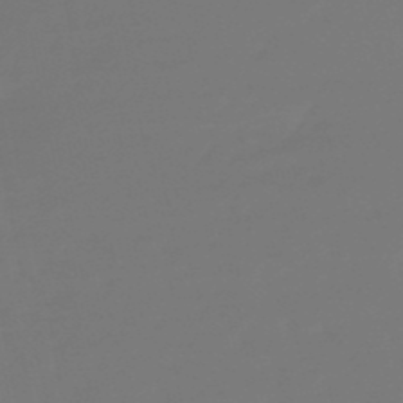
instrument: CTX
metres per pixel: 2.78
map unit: eHb
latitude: -49.8234
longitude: 78.7463
